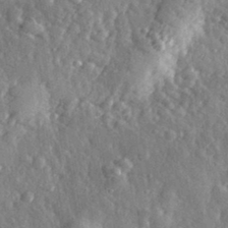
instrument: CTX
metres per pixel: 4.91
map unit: eHh
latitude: 32.2145
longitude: -80.2333
